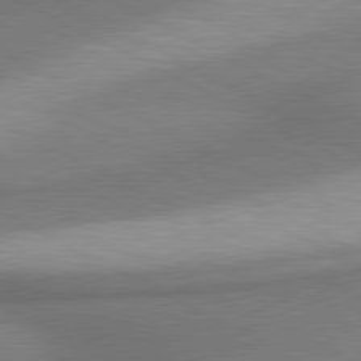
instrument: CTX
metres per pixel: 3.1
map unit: lApd
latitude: 80.6868
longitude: 162.2928
